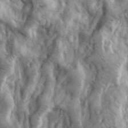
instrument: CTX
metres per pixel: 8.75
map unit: eHh
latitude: 34.8002
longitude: -68.5357
